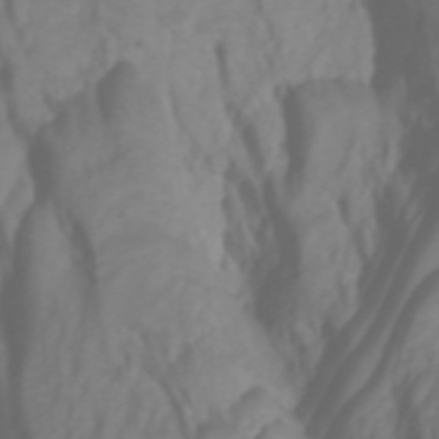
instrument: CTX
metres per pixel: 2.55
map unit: Htu
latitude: -5.4265
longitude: 137.2942
